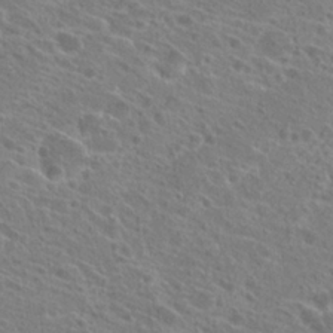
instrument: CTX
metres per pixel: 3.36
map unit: Hto
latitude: 23.4993
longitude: -39.0269
